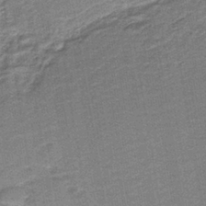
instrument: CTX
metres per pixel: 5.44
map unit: HNb
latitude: -38.9542
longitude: 50.8975
